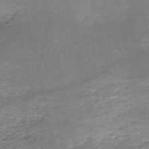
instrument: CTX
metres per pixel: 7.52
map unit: HNb
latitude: -51.3321
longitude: -40.7246
